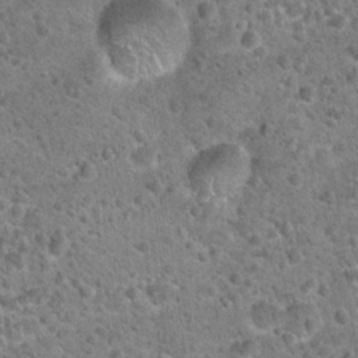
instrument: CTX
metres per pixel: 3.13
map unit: Hto
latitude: 21.4427
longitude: -49.7639
